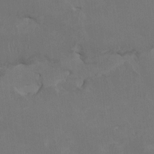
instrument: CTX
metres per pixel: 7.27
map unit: HNhu
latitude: 1.5749
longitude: -5.1403
